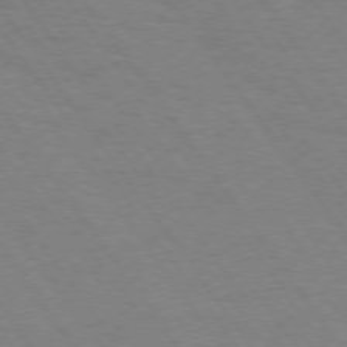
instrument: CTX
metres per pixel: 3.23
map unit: Hpe
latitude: 74.3278
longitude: -137.4994
